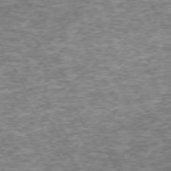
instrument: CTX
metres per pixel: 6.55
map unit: Hpe
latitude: -71.4455
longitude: 13.4077
